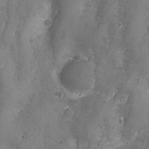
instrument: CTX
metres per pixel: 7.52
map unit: Ave
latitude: -7.6722
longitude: -119.8961
